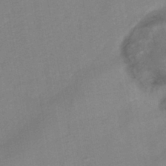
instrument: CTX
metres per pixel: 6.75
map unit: Nhe
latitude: -41.1431
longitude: -109.8205
